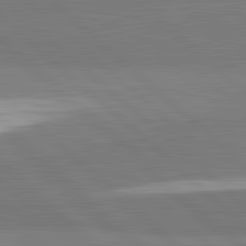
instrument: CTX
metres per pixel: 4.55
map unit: lApd
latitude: 82.1766
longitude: 162.1039
